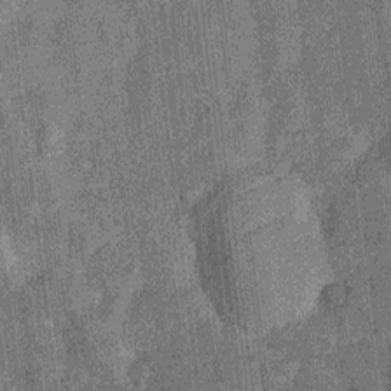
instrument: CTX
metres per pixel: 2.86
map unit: Nhu
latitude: -13.6155
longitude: -23.9906
